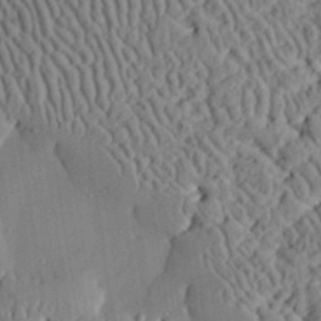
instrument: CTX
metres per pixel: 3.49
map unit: lHvf
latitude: 33.6505
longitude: -92.1766
